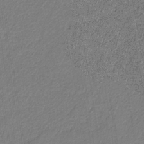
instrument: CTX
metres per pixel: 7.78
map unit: eHb
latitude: -30.3117
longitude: 67.4265
